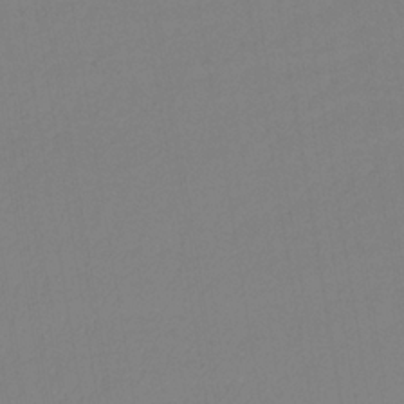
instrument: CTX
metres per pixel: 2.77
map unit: lHb
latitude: -33.4455
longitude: 67.2187
